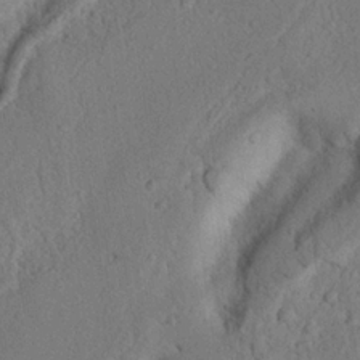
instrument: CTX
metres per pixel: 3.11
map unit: Nhu
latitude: 21.0648
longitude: -76.3089
